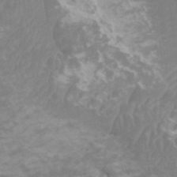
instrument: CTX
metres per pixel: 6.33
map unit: HNhu
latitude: 1.8583
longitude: -0.3845
